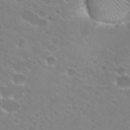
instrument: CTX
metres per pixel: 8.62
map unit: Hto
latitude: 27.3671
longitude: -39.8772
